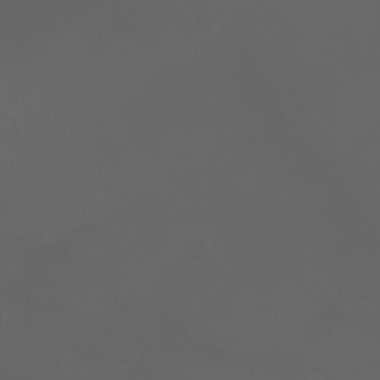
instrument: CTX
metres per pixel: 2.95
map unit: eHh
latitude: -2.5195
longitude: 19.7289
